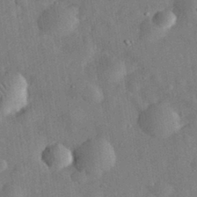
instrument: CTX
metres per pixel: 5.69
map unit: eHh
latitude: 32.4601
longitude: -75.7828
